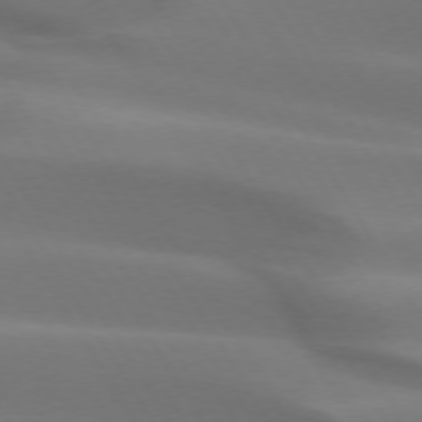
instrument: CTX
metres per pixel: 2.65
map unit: lApd
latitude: 73.1215
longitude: -50.2900
